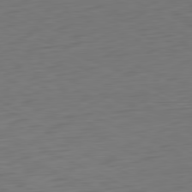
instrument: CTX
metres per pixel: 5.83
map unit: Ap
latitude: -81.3132
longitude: -60.3845
